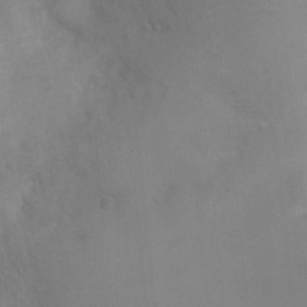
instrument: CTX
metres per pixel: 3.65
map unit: Ht
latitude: 5.0269
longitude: -29.0647
